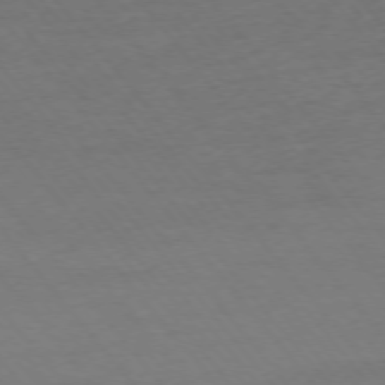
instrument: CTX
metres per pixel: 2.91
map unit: Ap
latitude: -75.5966
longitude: -82.8191
